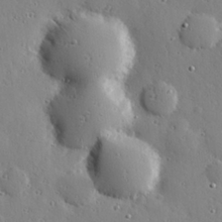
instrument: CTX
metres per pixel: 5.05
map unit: Hve
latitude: 26.8002
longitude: -93.0080
